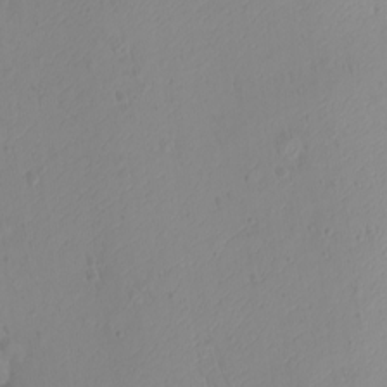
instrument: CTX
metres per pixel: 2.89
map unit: eHh
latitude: -9.5021
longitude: -68.9324
